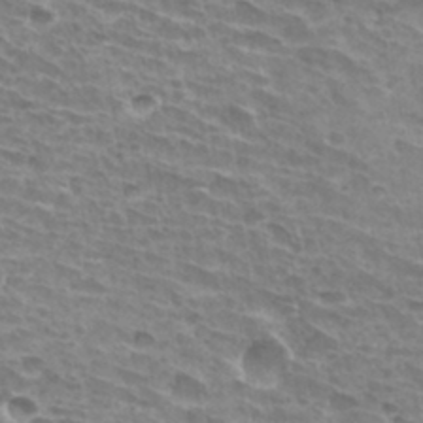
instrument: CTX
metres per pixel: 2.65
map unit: Hto
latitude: 33.1970
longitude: -42.1200
